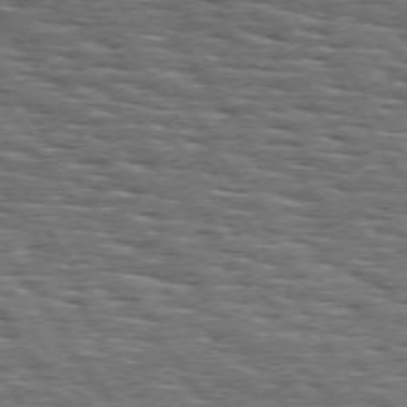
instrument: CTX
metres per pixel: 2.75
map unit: Hpe
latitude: 73.8395
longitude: -137.9339
